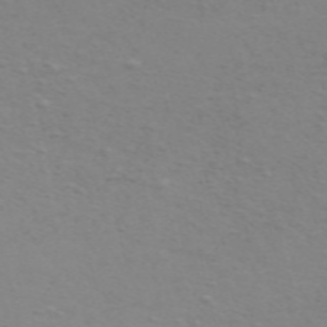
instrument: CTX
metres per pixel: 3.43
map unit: ANa
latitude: 51.2726
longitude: -70.5735
